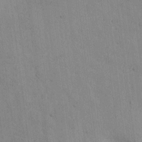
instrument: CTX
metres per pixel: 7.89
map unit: lAvf
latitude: 7.2159
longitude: 168.7652
